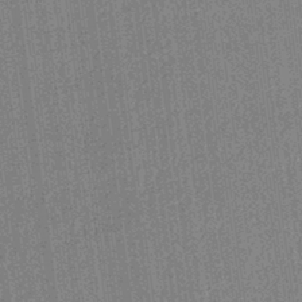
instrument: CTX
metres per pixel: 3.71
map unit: lHb
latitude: -40.7841
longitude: 69.6532
